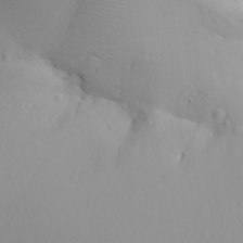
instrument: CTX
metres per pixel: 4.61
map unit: Aa
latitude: 29.4426
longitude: -133.3482
